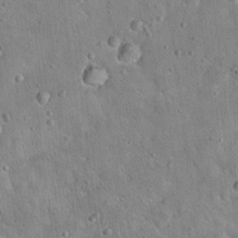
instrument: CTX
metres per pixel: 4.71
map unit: Nhu
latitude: 15.2537
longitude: -29.2537
